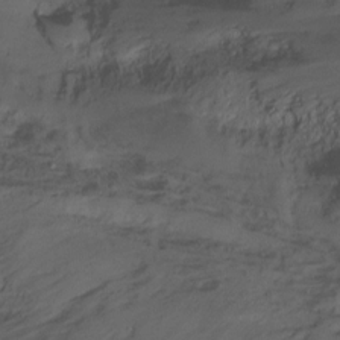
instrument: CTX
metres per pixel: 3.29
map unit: Nhu
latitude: -6.9352
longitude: -49.9717
